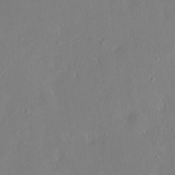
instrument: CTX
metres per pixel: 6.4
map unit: HNhu
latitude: 8.2145
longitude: 4.4062
